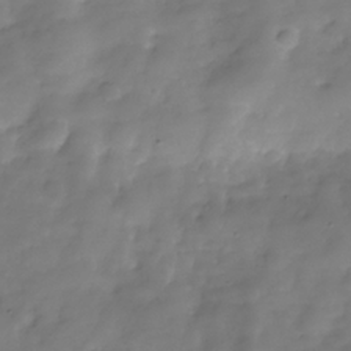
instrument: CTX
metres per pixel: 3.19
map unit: Hve
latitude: -30.7841
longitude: 94.2928
